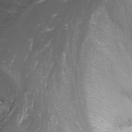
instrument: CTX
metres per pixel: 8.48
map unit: Nhu
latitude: -0.8408
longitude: -79.9906
